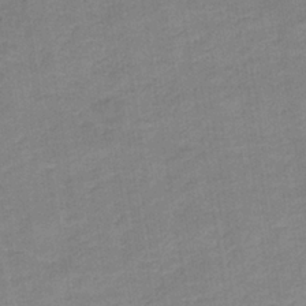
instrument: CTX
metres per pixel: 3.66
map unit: eHb
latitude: -35.8800
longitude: 77.6155
